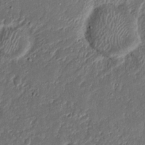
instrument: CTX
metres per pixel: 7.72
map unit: Nhu
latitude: 18.4034
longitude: -72.9703
